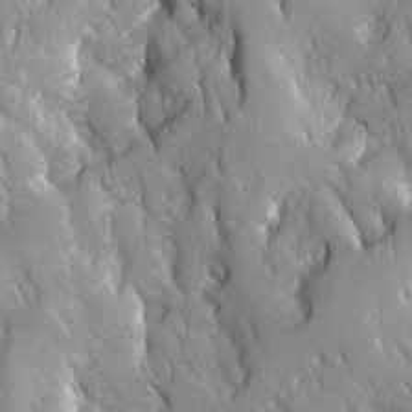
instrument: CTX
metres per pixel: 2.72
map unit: Ave
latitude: -11.1242
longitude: -118.7246
